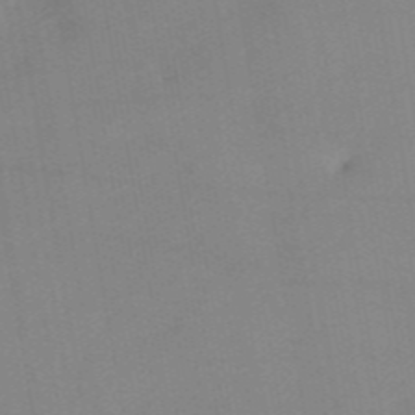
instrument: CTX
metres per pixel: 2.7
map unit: HNb
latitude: -54.1228
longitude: -48.5924
